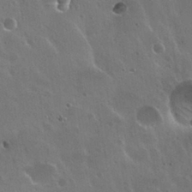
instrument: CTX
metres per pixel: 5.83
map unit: Nhu
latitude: 30.6869
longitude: -55.7261
